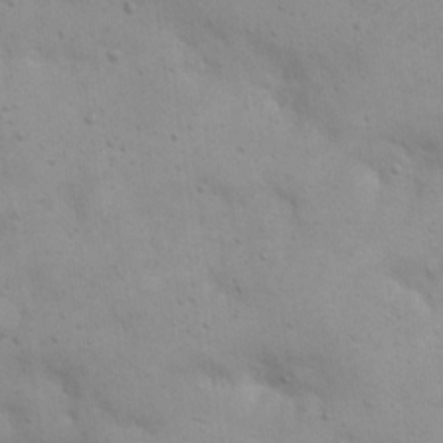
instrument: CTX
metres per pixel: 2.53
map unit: eHh
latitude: 20.5735
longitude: -61.7638
